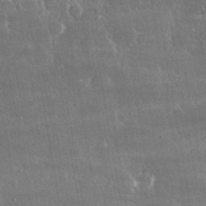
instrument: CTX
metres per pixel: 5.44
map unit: lHvf
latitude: 31.1026
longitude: -91.0836
